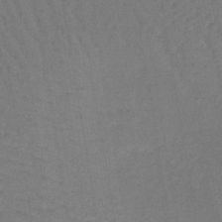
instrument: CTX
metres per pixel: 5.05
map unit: lHb
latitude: -39.1053
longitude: 63.5399
